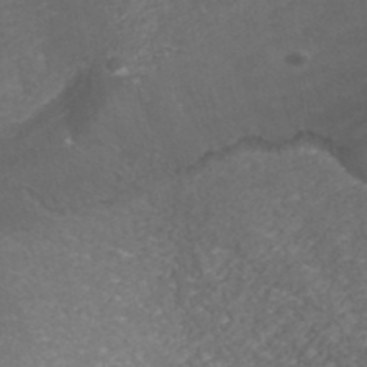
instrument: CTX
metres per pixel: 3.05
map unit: ANa
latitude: 41.7638
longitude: 27.0675
